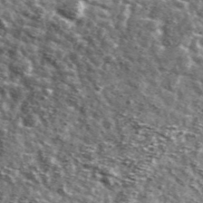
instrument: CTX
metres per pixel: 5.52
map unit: Ave
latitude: 41.4049
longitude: -106.4034
